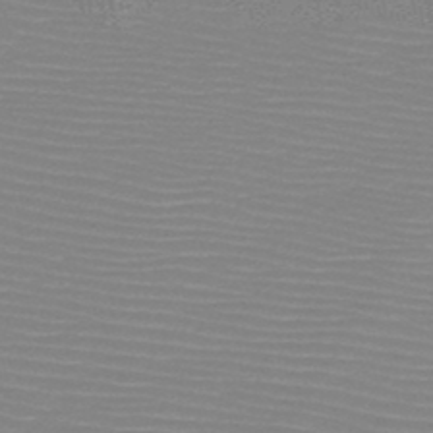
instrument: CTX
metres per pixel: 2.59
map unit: HNb
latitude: -48.1606
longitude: -42.9892
